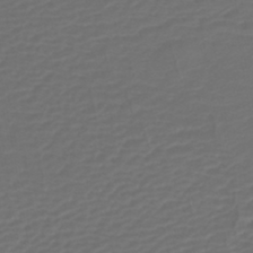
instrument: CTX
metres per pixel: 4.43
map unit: lHb
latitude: -43.5777
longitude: 76.9164
